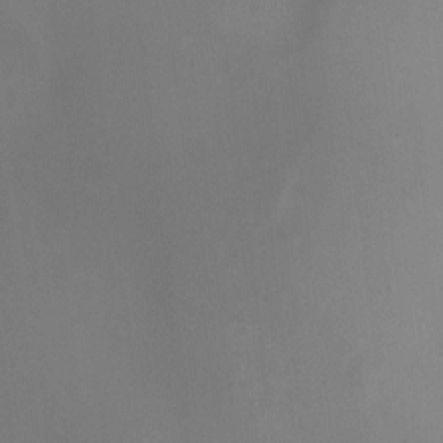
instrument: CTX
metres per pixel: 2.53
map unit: Ht
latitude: -8.9164
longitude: -28.3278
